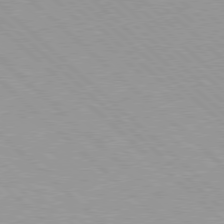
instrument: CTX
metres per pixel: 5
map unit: Hpe
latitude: 77.7638
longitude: -153.7261
